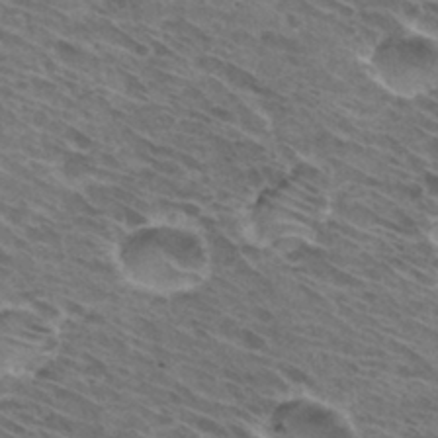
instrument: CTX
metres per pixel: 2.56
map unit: Hto
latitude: 32.1011
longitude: -44.6679
